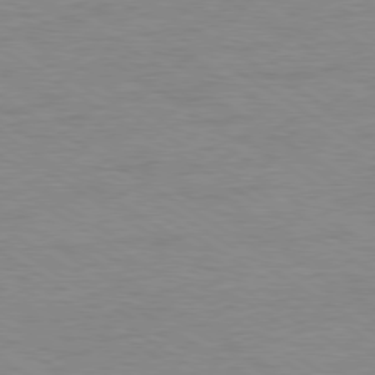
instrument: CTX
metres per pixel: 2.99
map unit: Ap
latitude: -80.0661
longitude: -87.9717
